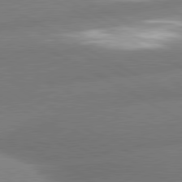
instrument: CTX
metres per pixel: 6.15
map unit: lApd
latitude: 80.5546
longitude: -163.5749
